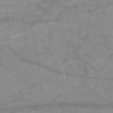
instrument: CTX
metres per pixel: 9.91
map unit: HNb
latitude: -50.4629
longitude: -39.9150
